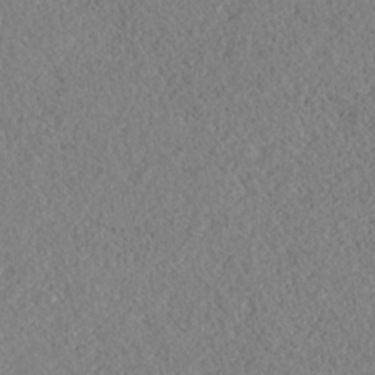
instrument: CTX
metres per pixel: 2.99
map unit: HNhu
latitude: -36.2739
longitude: 32.8597
